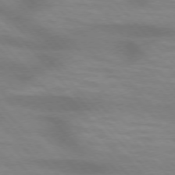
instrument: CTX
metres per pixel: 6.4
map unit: lApd
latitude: 74.7057
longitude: -61.5560
